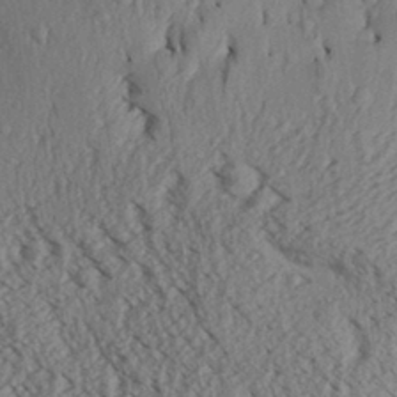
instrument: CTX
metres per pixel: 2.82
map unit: Aa
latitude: 30.8758
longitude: -137.5182
